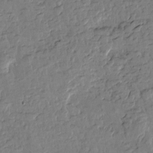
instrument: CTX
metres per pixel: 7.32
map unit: Htu
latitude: -0.4062
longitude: -176.8191
